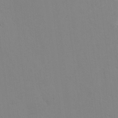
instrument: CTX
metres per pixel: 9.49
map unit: Hto
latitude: 6.9703
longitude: -34.6301
